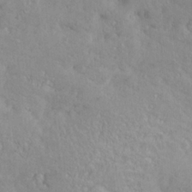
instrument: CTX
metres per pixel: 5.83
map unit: Nve
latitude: -8.4818
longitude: 174.2739
